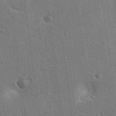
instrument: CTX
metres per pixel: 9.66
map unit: Nhu
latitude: 17.6883
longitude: -30.6680
